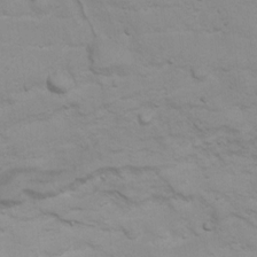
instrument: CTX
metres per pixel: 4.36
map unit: Ht
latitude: 3.4048
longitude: -27.3482
